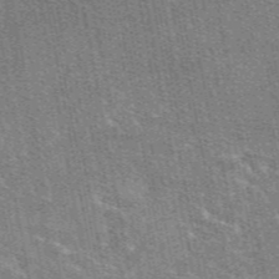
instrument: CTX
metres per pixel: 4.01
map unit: eAb
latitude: 48.2334
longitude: 116.7463
